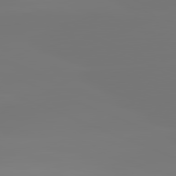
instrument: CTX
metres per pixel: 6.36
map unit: lApd
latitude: 81.9150
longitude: -150.1389
